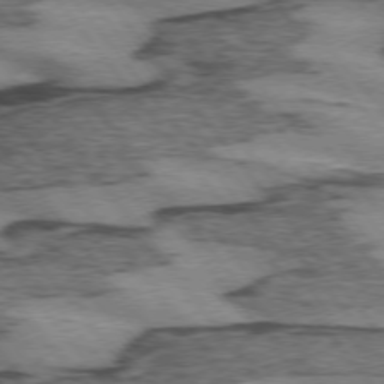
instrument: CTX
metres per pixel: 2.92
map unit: lApd
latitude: 74.4034
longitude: -76.8191
